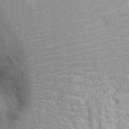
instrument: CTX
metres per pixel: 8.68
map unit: Ht
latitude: -2.4440
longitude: -15.6505
